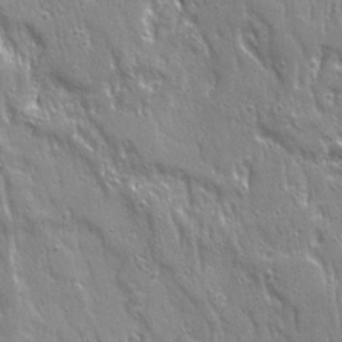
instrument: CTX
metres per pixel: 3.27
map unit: Ave
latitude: 21.7639
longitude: -134.7435
